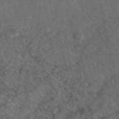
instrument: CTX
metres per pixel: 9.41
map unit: eAb
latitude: 47.6505
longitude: 111.5210
